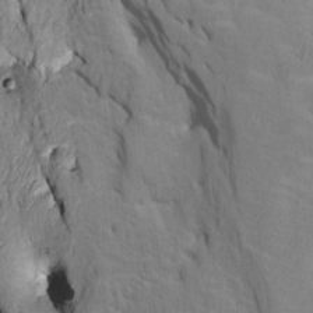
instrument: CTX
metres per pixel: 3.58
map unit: Htu
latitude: -6.9541
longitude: 144.7085
